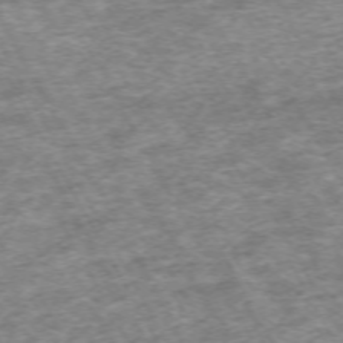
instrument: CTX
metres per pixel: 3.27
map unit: Hpe
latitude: -70.7652
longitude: 13.2754
